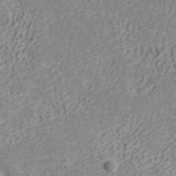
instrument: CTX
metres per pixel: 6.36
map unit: ANa
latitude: 41.1970
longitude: 27.2187
